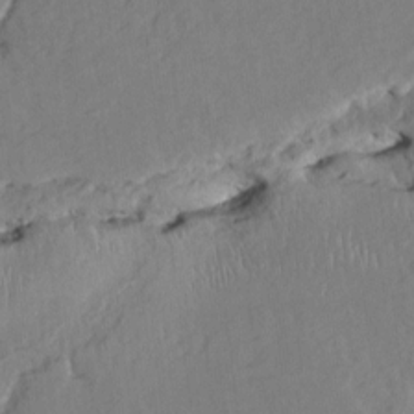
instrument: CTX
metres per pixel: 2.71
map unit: HNhu
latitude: 4.4034
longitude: -4.7057
